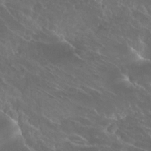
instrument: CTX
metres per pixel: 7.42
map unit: Hto
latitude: 25.8016
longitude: -39.5371
